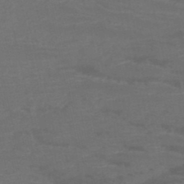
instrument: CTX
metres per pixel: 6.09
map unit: HNb
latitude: -46.0850
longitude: -47.1592
